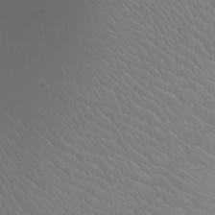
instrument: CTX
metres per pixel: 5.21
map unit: Ht
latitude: -2.7841
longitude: -16.1956
